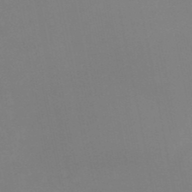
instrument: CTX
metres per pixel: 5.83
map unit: lHb
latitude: -48.7086
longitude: 76.9542
